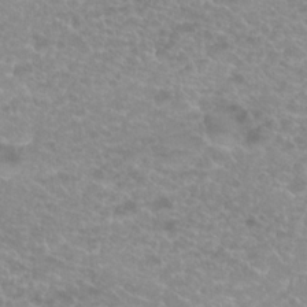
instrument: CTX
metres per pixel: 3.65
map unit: Hto
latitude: 20.1578
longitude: -37.1403
